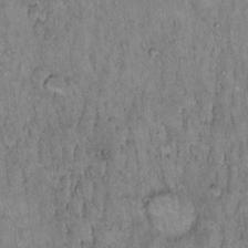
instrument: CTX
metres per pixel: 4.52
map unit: Hto
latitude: 13.5371
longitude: -57.0269
